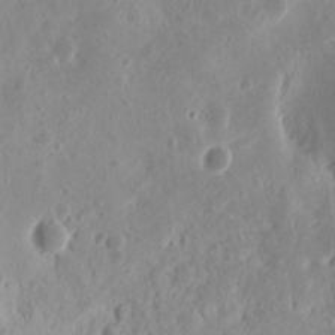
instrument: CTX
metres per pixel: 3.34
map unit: eHh
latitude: 13.2915
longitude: -72.8947
